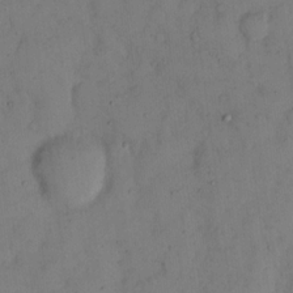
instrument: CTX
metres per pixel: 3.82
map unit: eHh
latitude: 13.6505
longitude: -62.0444
